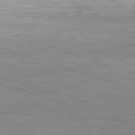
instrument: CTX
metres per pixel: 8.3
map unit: Ap
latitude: -82.1606
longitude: -77.2159
